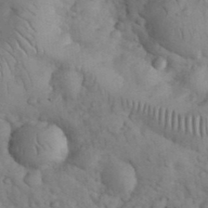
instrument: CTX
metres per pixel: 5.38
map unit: eHh
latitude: 33.6883
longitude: -66.9513
